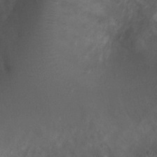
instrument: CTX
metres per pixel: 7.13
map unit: Ht
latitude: 2.1955
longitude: -19.4237
